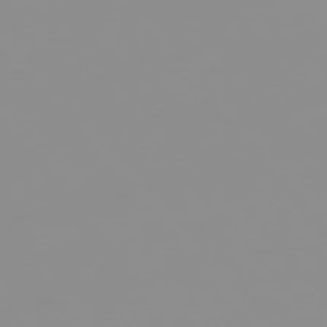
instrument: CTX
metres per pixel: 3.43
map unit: Hpe
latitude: -75.9367
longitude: -9.8017
